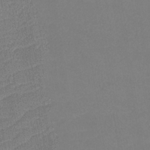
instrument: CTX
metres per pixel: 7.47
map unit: lHb
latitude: -38.4251
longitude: 74.3496
